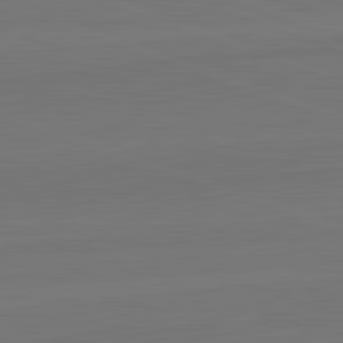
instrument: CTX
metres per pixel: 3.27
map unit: lApd
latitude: 82.5545
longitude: 164.4440
